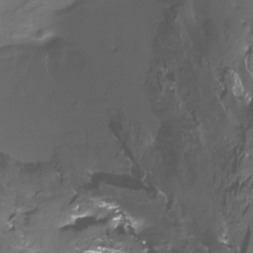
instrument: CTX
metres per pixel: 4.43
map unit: Htu
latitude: -13.2565
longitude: -46.7436
